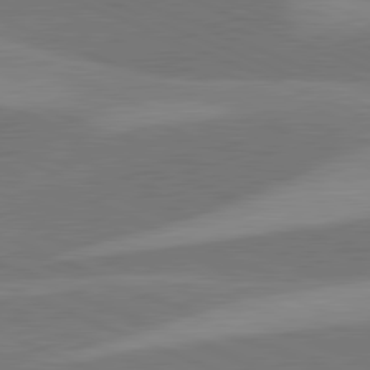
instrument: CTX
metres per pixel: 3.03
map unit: lApd
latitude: 81.5182
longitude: 124.5196
